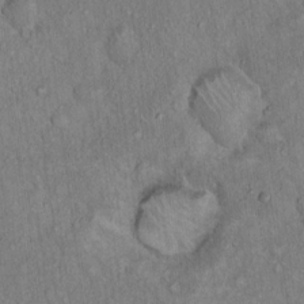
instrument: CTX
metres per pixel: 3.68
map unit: Hto
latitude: 15.7261
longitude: -57.4426
